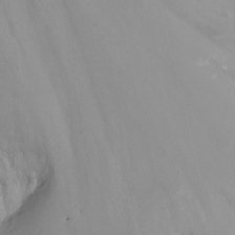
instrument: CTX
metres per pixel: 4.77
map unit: Nhu
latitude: -13.2187
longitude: -63.4427
